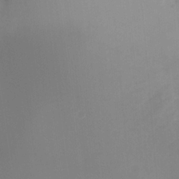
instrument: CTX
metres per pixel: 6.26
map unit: Ht
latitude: -12.1606
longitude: -48.5168
